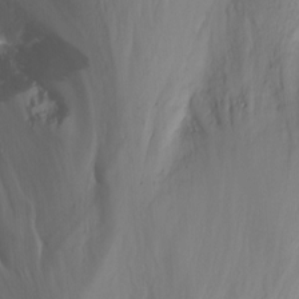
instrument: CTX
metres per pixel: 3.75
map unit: Nhu
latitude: -14.0283
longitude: -53.1025
